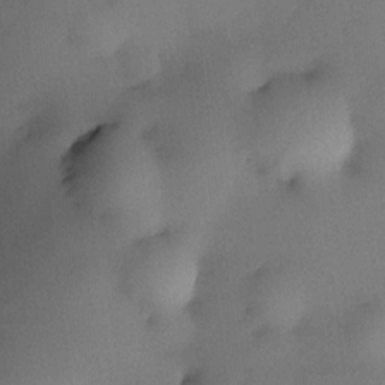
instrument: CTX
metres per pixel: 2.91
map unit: HNhu
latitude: 7.1403
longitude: 14.5007
